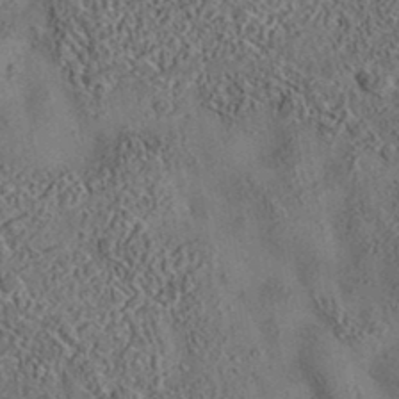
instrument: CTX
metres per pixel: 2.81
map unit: eAb
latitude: 35.6505
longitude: 110.3684
